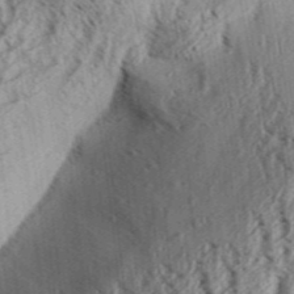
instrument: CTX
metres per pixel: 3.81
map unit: Aa
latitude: 31.6694
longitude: -137.1026
